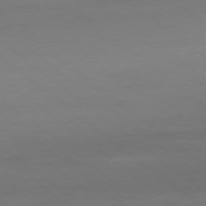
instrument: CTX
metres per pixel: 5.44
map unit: Ap
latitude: -78.8408
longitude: -56.3089
